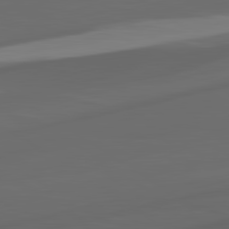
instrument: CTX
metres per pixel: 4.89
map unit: lApd
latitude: 81.0647
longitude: -84.6680
